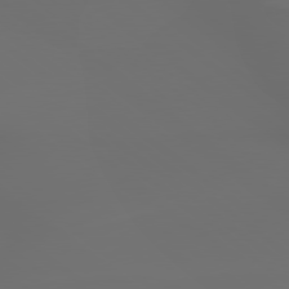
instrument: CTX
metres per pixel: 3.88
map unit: lApd
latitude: 79.2726
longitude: -174.1389
